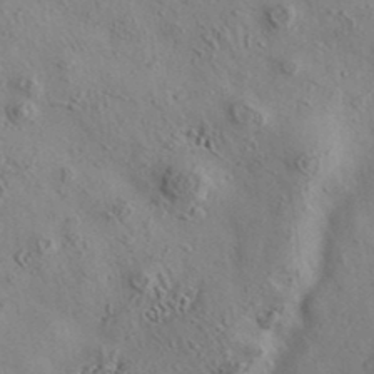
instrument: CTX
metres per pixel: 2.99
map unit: eAb
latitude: 35.8016
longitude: 110.1039
